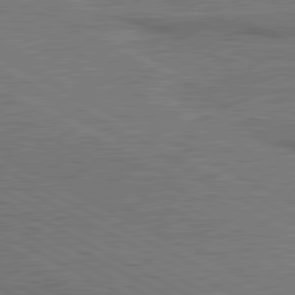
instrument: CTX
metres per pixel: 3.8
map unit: lApd
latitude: 80.7435
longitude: 141.3887
